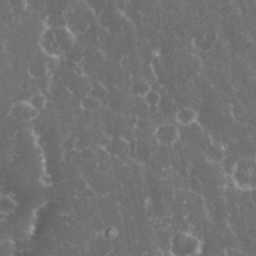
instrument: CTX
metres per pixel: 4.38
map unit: eHh
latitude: 33.8583
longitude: -60.3089
